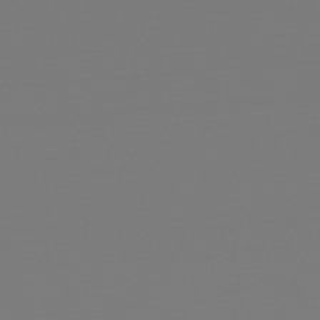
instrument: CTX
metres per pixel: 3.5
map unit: HNb
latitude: -48.8408
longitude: -50.6490
